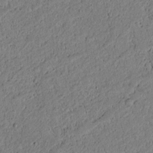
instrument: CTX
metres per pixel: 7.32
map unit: lAvf
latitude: 3.9717
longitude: 168.4062
